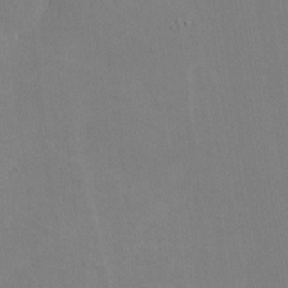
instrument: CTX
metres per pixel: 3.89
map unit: lHvf
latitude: -9.8233
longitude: -99.9528
